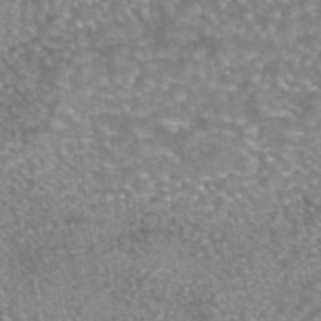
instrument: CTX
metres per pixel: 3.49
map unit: eAb
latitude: 44.9891
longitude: 105.4265
